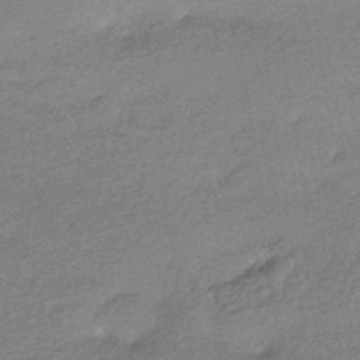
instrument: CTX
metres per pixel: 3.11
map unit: HNhu
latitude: -43.8422
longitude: 93.1620
